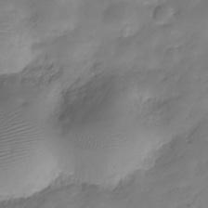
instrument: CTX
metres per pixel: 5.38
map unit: Hve
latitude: -29.3888
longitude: 91.8612
